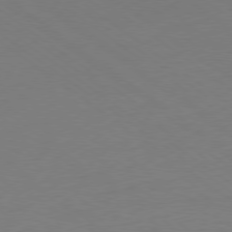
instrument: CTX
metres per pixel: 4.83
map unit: Ap
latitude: -79.2754
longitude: -98.3278
